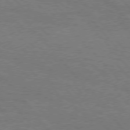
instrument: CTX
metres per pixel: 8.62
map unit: Hpe
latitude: 75.7828
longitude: -152.2523
